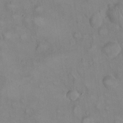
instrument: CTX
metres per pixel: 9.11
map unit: eHh
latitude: 22.3467
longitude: -61.9717
